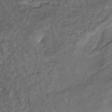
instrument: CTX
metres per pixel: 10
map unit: ANa
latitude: -42.5384
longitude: 108.5952
